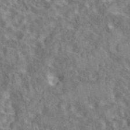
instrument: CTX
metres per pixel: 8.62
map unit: eAb
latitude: 42.9136
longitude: 109.7100
